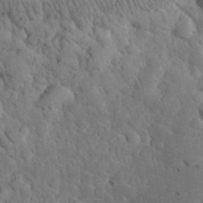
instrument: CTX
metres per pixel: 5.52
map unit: eHh
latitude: 32.8002
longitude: -66.2144
